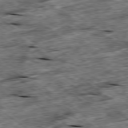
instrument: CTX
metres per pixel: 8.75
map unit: Ap
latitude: -79.5588
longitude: -86.3278
